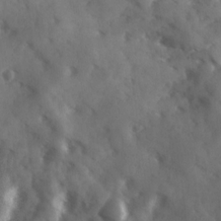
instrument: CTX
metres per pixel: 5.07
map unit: Ave
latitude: 17.9150
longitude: -131.3482
